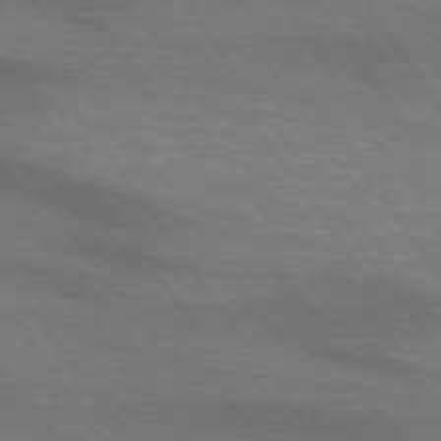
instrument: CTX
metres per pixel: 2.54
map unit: lApd
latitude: 74.0444
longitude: -63.9339
